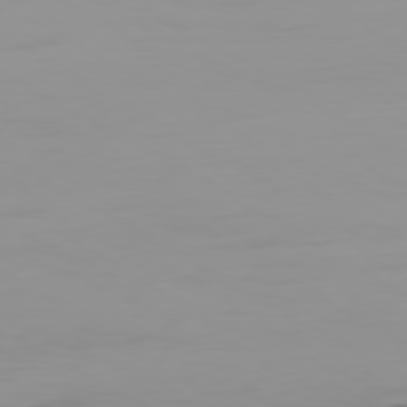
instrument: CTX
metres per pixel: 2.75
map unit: Ap
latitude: -79.6721
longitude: -77.3103
